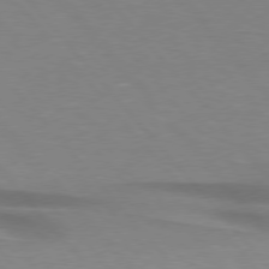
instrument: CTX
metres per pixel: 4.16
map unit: lApd
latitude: 76.4034
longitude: -86.5357
